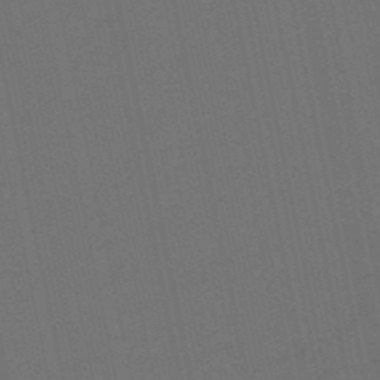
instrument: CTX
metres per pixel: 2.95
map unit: lHb
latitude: -50.8786
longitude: 80.6330
